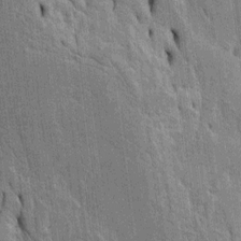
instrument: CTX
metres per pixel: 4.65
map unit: Htu
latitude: -4.9163
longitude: 152.5007
